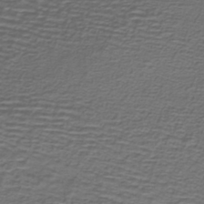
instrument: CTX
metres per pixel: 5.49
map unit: lHb
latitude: -39.7667
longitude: 58.9163
